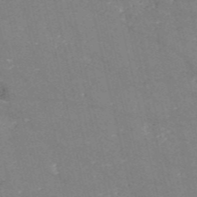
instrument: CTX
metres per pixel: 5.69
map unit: HNb
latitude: -54.6330
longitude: -38.4790
